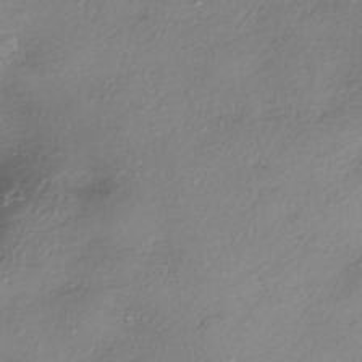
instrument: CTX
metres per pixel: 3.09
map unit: eHh
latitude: -42.1038
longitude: 122.2551
